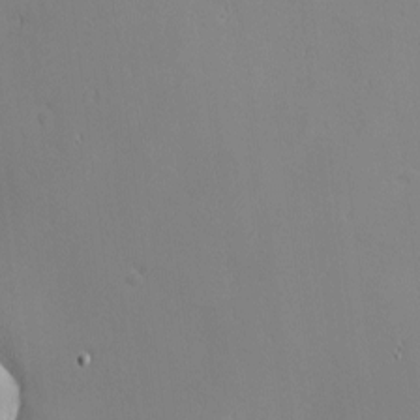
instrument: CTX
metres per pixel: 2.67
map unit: eHh
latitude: -2.7652
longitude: -80.9892
